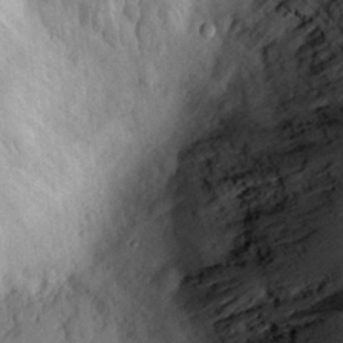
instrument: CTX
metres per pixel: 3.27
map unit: eHh
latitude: 27.6316
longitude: -75.9528
